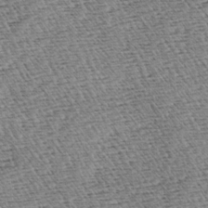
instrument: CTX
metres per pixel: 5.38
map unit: lAa
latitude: -3.4265
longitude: -122.6113
